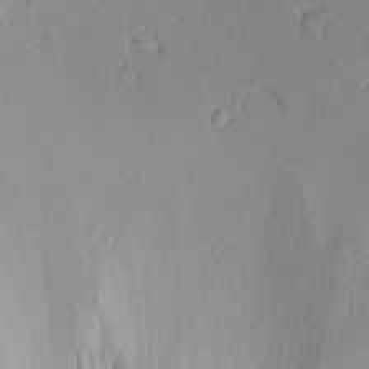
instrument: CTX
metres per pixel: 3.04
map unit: Ave
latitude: 15.3671
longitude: -140.1388
